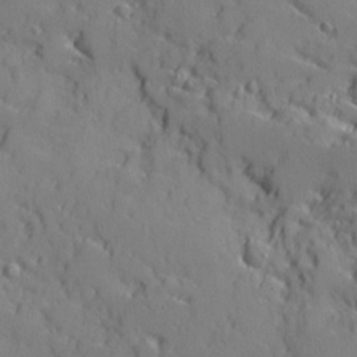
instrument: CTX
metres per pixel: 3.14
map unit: Ave
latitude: 10.9892
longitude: -101.4804
